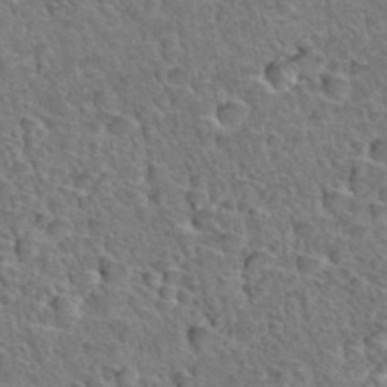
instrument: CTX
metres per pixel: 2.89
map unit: Hto
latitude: 35.1403
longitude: -46.5168
